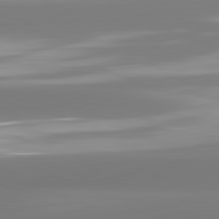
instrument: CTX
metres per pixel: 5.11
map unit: lApd
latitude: 81.6127
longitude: -165.3860
